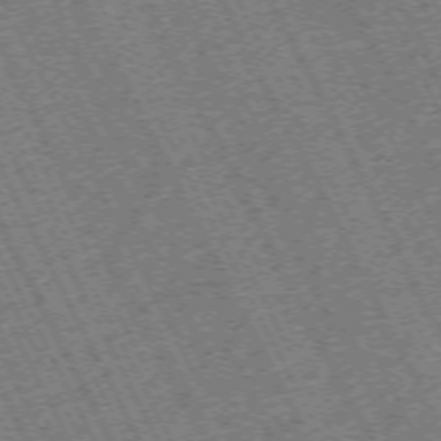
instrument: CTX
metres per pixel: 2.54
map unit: Hpe
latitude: -71.5588
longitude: 10.5196
